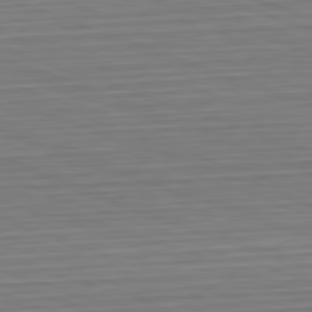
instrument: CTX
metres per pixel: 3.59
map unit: Hpe
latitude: -82.7463
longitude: 13.0487
